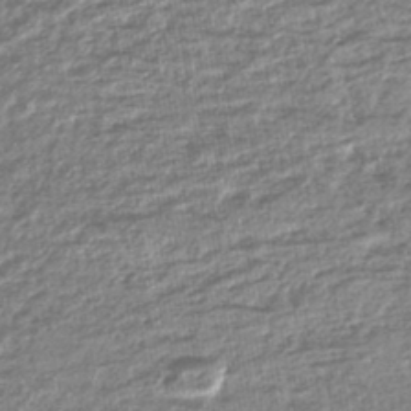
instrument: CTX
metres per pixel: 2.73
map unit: lHb
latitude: -43.8233
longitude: 72.1039
